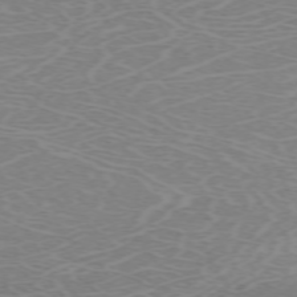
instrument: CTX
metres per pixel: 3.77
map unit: Hpe
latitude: -71.5399
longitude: 12.3117
